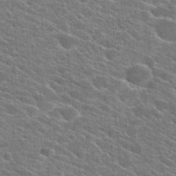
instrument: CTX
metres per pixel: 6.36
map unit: Hto
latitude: 24.3089
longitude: -36.8002
